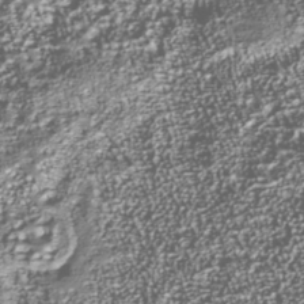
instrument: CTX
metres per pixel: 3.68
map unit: Nhu
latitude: -39.4644
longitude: -83.0080
